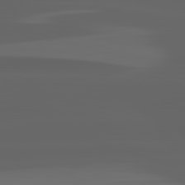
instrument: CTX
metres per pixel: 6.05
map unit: lApd
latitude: 82.8946
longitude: -133.6505
